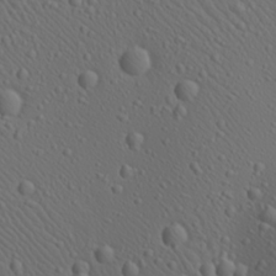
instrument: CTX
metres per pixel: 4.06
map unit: Aa
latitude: 23.3104
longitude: -138.1389
